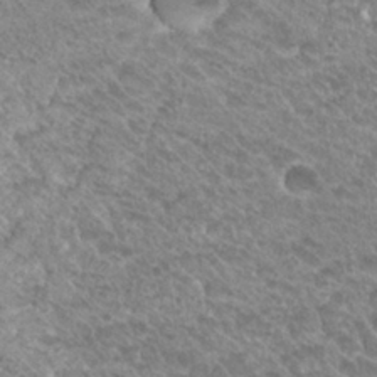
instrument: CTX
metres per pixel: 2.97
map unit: Hto
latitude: 26.7813
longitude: -35.4615
